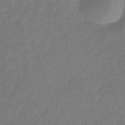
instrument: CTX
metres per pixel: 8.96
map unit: eHb
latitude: -31.7099
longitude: 73.4265
